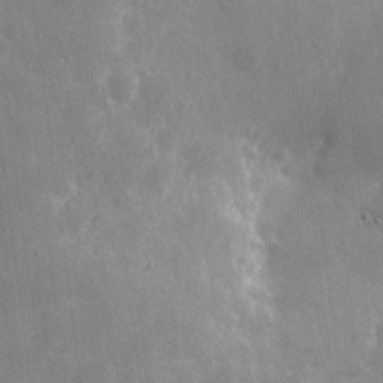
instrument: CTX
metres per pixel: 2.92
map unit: eHh
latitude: 9.7639
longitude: -70.4412
